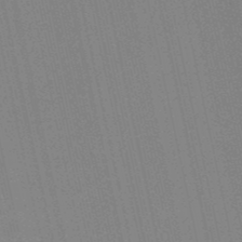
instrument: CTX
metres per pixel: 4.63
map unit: lHb
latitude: -49.4077
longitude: 69.3698
